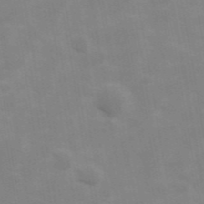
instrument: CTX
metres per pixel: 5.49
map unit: Hve
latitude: 31.4994
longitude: 150.1795
